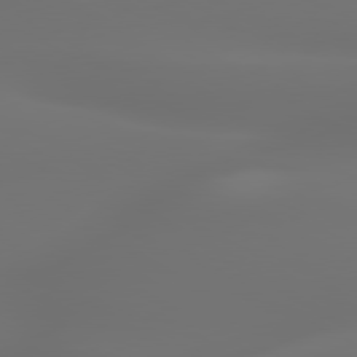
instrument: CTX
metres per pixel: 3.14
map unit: lApd
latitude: 79.9906
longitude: -138.2522
